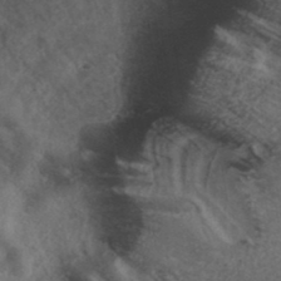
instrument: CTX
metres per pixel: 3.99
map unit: ANa
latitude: 39.0836
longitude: 29.1620
